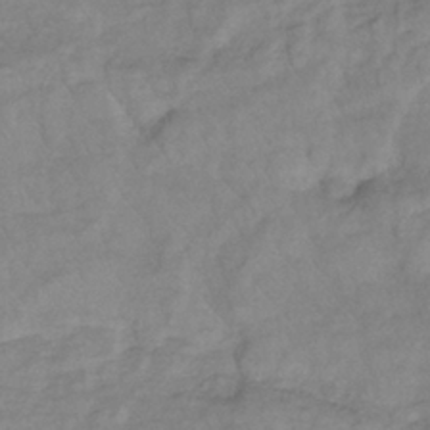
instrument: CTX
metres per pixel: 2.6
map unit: lHb
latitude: -36.9730
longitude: 71.7856
